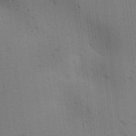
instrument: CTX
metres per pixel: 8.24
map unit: lAa
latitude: 12.1767
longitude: -107.9339
